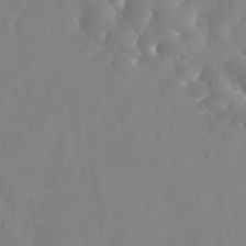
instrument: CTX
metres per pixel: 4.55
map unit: eHh
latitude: 31.2915
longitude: -58.6680
